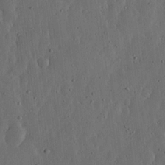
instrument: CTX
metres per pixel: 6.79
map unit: lHvf
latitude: 19.4426
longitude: -114.9324
